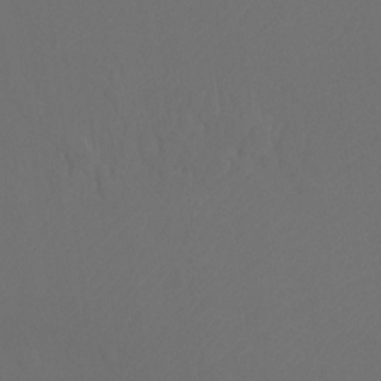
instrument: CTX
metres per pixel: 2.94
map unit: Htu
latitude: -11.8611
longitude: -70.9514
